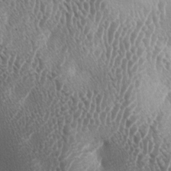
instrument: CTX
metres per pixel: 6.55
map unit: lAa
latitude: -5.5777
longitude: -128.8947
